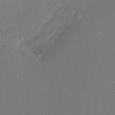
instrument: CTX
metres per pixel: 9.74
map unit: Nhu
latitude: 1.4048
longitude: -77.5182
